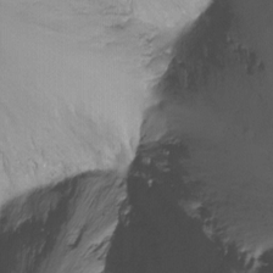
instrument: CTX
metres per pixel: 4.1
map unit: Ht
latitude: -8.6707
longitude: -39.2159
